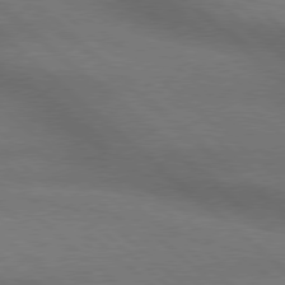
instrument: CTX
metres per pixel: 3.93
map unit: Hpe
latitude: 77.9528
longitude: -157.4048
